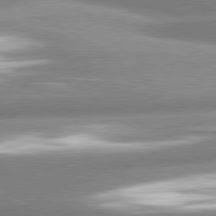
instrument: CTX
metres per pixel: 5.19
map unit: lApd
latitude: 80.3278
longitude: -159.7261
